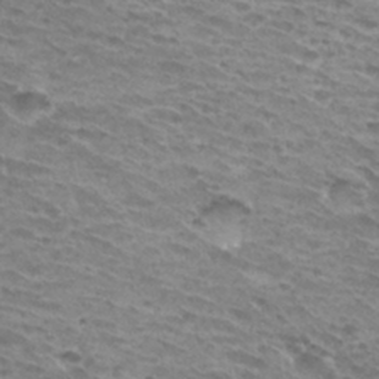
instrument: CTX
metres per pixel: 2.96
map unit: Hto
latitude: 32.0444
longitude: -40.6679
